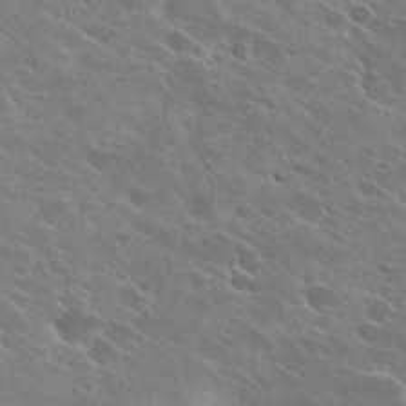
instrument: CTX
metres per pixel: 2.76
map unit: Hto
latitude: 26.3845
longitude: -41.4993
